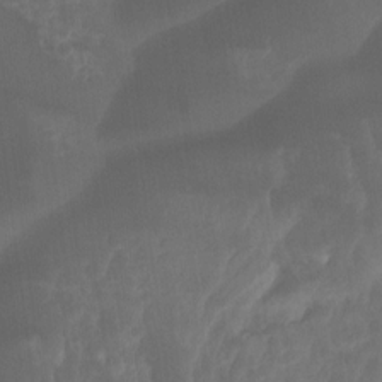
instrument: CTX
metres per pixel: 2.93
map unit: Ht
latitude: -14.1228
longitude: -57.8205
